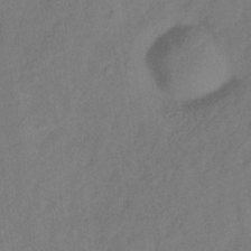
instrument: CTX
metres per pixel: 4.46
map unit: Hve
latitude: -33.3888
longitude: 92.1228
